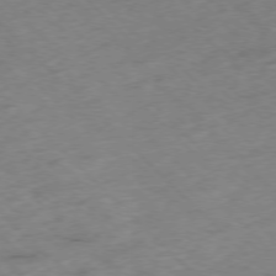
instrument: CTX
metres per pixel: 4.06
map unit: Hpe
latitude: -77.0486
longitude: -16.4790
